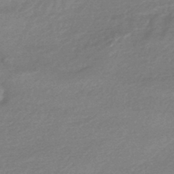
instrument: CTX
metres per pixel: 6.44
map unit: HNhu
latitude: -44.7652
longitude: 93.6722
